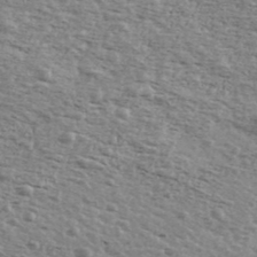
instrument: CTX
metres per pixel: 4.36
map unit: Ave
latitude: 39.2159
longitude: -109.6127
